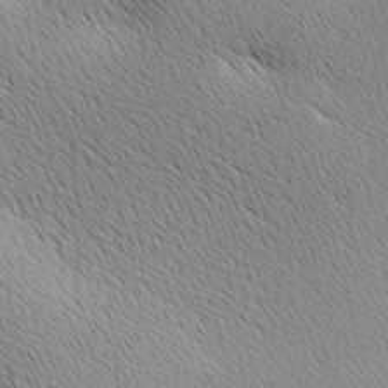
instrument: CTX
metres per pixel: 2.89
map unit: lAa
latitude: 10.2901
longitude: -107.6127
